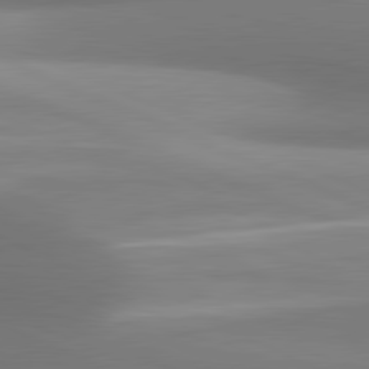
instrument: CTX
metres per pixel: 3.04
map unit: lApd
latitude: 81.3482
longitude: 142.2361
